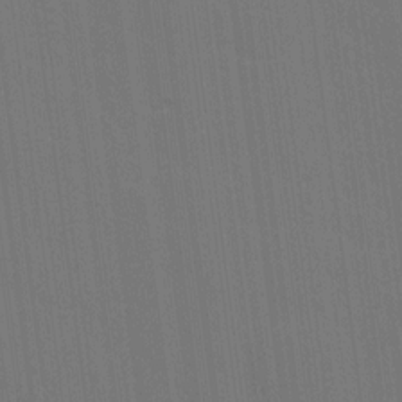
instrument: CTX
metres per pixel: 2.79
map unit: Ave
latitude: 15.6883
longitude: -130.1389
